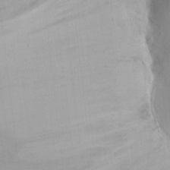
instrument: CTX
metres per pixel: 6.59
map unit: eHh
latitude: 11.9150
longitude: -61.2915
